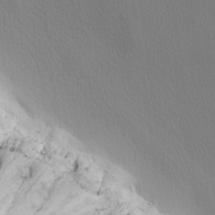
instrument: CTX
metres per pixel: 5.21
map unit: lHvf
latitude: 22.2522
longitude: 141.9556
